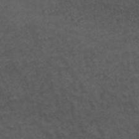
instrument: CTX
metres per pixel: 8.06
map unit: ANa
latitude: 42.7246
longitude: 28.1417
